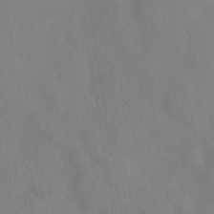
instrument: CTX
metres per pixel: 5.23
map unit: HNhu
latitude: -40.5385
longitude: 101.3698
